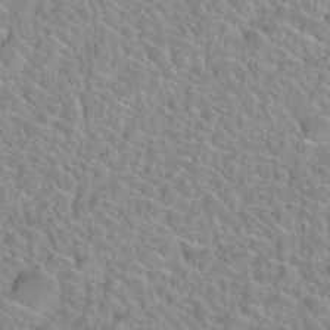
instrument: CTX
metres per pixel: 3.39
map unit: Nhu
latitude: 28.0633
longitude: -52.3656
